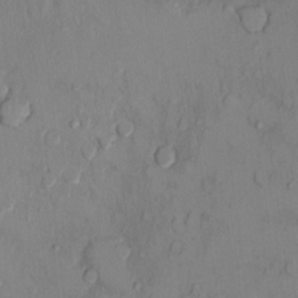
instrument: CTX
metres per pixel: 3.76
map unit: Ht
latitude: 10.8002
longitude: -32.3089
